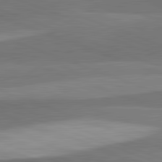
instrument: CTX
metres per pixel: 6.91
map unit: lApd
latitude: 82.4601
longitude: 137.2187
